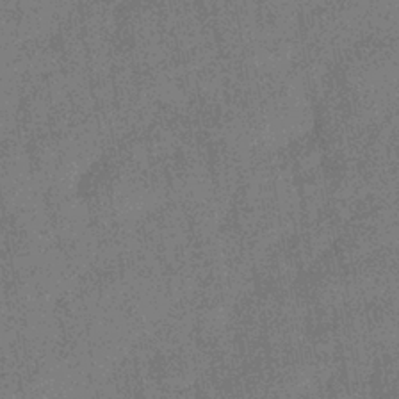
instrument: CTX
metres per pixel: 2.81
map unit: eHb
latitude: -35.8611
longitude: 80.9542
